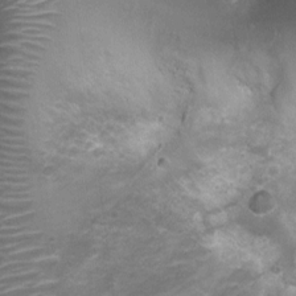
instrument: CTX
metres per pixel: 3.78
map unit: Ht
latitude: 3.8016
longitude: -19.5749
